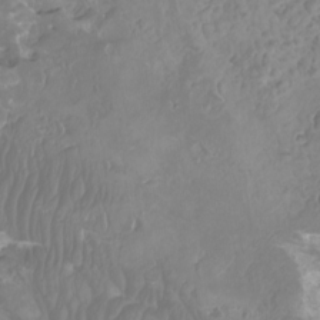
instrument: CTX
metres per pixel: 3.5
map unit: Nhu
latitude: -8.6140
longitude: -79.4616
